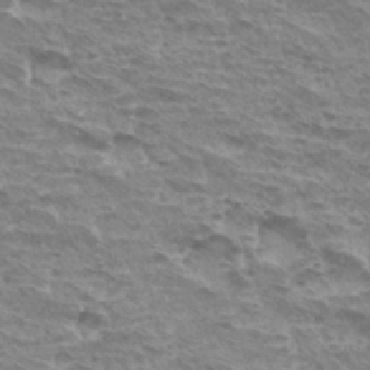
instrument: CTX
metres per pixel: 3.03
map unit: Hto
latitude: 31.7261
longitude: -40.5923
